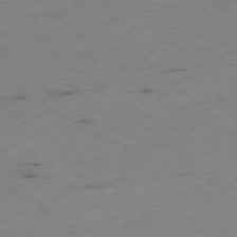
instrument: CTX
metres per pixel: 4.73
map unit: Ap
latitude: -78.1416
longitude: -60.1011
